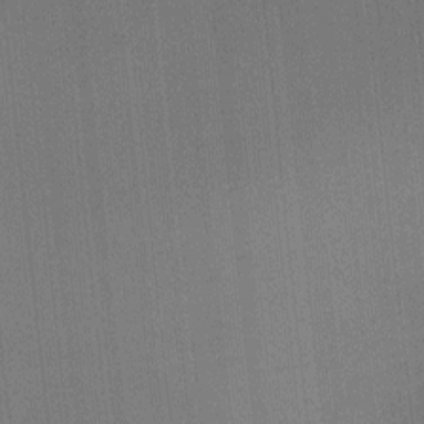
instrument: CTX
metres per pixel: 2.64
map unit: Ht
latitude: -6.2928
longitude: -27.3482
